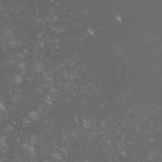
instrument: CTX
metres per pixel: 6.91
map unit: lHvf
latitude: -14.9920
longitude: -102.1011
